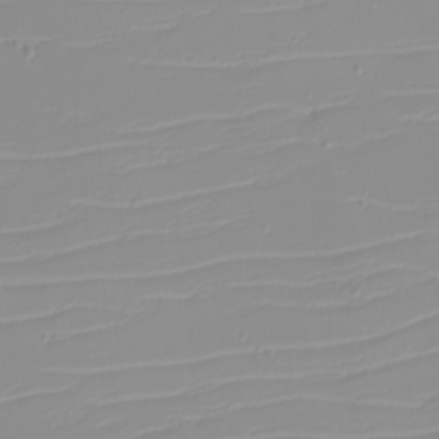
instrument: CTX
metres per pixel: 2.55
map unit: eHh
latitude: -5.8611
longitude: -84.9136
